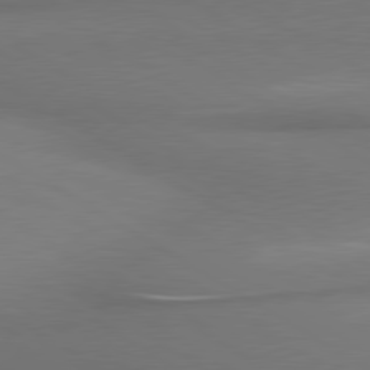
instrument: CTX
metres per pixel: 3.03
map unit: lApd
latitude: 79.9528
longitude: 177.3699
